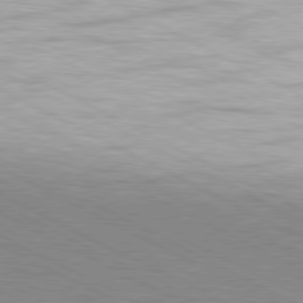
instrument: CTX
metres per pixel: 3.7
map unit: Hpe
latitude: -81.3888
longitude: 17.5211
